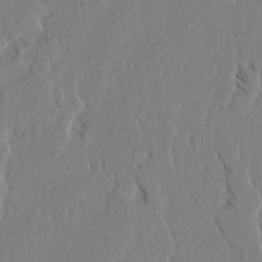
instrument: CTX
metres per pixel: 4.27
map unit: lAvf
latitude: -4.8786
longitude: -113.8583
